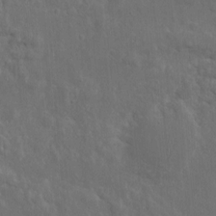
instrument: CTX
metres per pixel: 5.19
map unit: eHh
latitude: 10.5546
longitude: -72.7813
